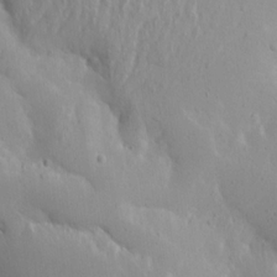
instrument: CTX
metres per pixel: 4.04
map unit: Aa
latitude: 13.6694
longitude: -142.7813
